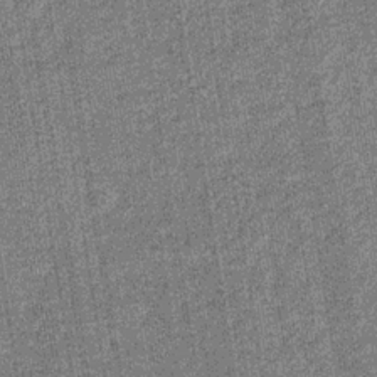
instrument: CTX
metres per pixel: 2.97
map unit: eHb
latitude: -30.6329
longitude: 67.6533
